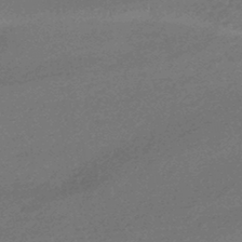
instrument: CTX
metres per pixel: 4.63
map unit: HNhu
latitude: -44.3306
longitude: 93.1620
